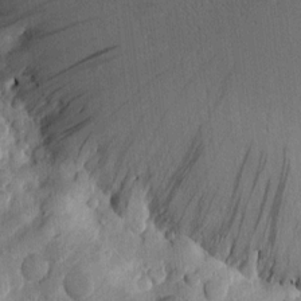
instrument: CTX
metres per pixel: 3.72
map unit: Htu
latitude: -3.6721
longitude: 172.5385
